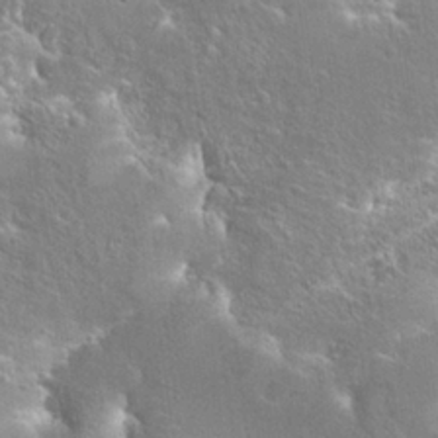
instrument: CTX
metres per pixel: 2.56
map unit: Hto
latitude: 25.7071
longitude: -45.3292
